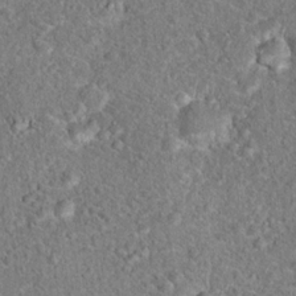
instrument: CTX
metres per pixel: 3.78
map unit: Hto
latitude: 18.0633
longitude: -42.6680
